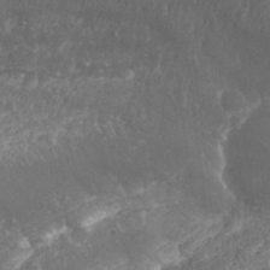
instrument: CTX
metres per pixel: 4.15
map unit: Nhu
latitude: 26.2145
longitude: -63.0081
